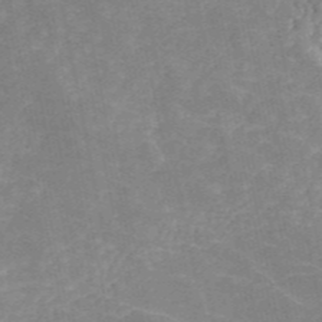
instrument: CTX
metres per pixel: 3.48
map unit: ANa
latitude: 45.6505
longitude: 26.2739
